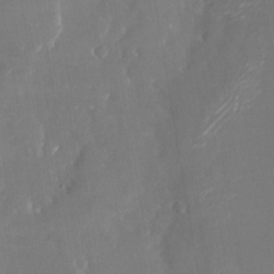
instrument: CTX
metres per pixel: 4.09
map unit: Nhu
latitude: -23.6911
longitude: -73.0270
